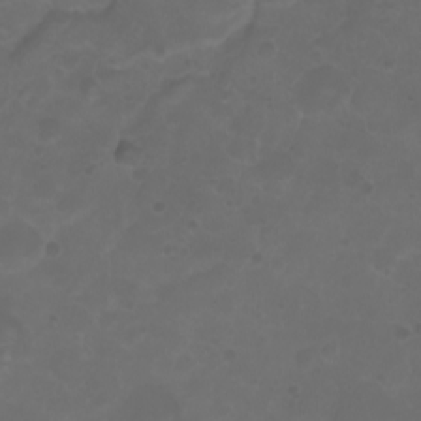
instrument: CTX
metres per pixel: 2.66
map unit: eHh
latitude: 0.7246
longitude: -54.6868
